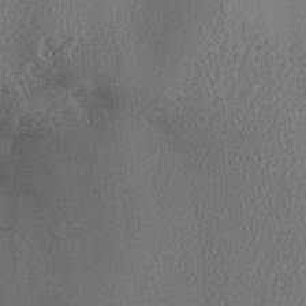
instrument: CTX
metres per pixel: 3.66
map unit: Aa
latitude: 29.1781
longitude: -137.2348
